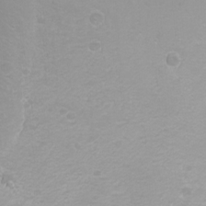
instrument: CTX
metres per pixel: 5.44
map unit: Htu
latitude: -0.1228
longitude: -76.7057
